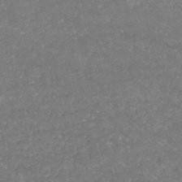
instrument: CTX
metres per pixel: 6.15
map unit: HNb
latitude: -53.0486
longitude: -38.7246
